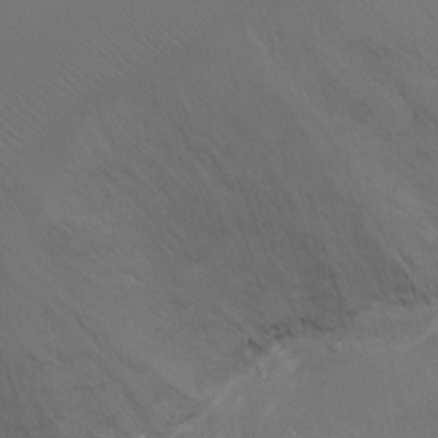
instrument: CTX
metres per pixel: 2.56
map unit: Ht
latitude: -11.1431
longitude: -33.9150
